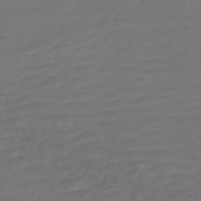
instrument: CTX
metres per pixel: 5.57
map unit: Nve
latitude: -58.8596
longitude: 57.8233
